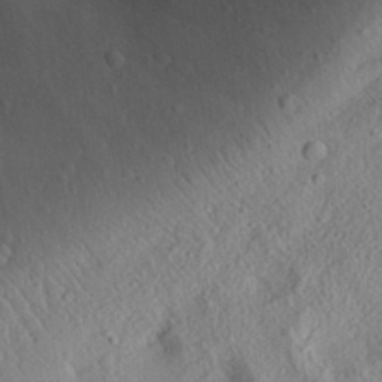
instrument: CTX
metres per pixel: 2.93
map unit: Aa
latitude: 31.6883
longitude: -133.9717
